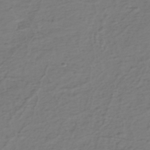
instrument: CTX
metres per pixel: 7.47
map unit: eHh
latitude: -39.6533
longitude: -27.5749
